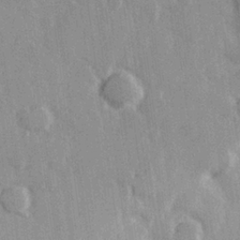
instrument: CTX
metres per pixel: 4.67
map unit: Hve
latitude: 25.9717
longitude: 147.8422
